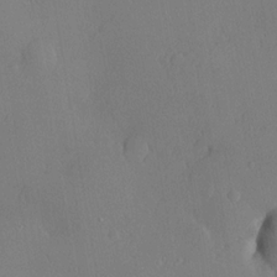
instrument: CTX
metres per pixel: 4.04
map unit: lHvf
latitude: 20.6491
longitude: 145.2376
